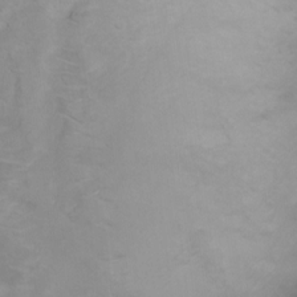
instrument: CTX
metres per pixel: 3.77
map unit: Nhu
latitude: 3.1592
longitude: -24.5734
